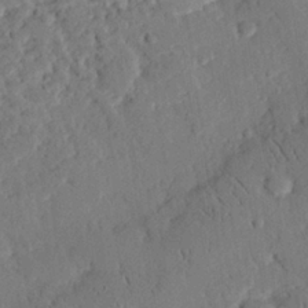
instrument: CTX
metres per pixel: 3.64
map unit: eHh
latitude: 26.1011
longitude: -80.9514
